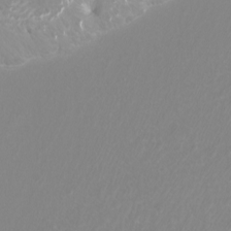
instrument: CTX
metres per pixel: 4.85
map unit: Htu
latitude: -4.9352
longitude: -72.5735
